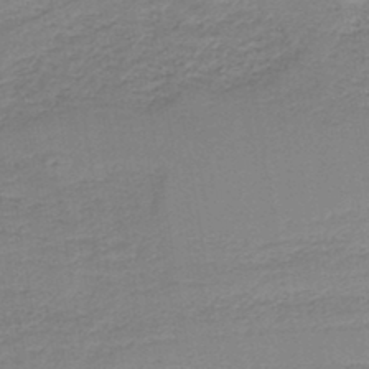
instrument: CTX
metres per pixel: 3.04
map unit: HNb
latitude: -43.5966
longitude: 49.1998
